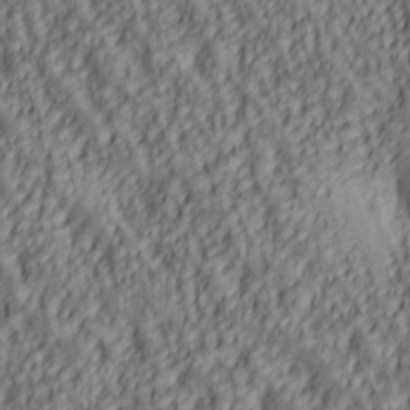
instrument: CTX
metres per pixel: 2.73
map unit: lAa
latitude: 5.6316
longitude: -116.6680
